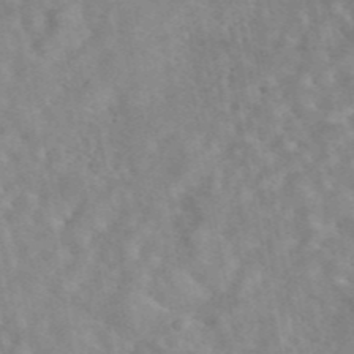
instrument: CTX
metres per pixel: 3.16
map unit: eAb
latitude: 44.7813
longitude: 114.3117
